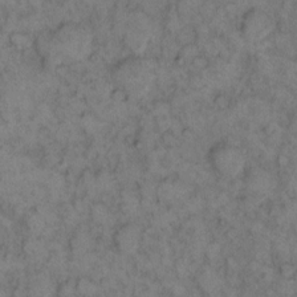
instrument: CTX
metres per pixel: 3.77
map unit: eHh
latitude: 13.7828
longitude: -63.4994
